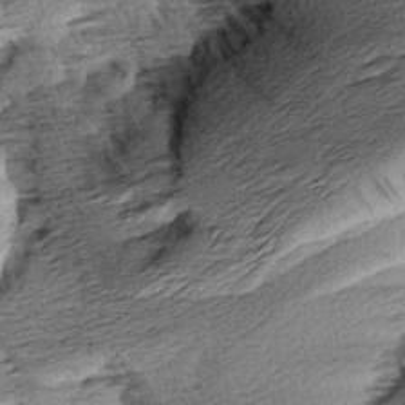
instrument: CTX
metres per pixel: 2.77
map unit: Aa
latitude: 8.1578
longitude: -141.1403
